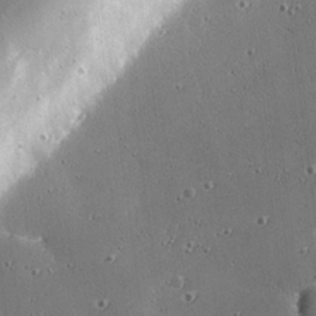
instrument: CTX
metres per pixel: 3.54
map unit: eHh
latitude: 25.0269
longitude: -89.6505
